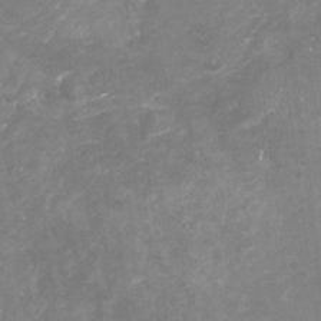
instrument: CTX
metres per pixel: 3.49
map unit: Nhu
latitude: -22.2173
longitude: -56.9324
